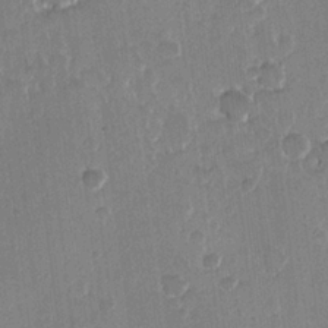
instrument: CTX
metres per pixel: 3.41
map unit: Hve
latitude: 22.0822
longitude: 148.3873
